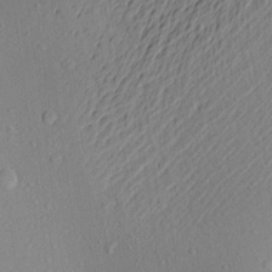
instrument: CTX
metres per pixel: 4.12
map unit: Aa
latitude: 21.4994
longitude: -143.2537
